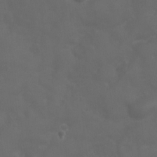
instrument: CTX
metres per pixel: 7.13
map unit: Ht
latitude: 1.2915
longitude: -22.2333
